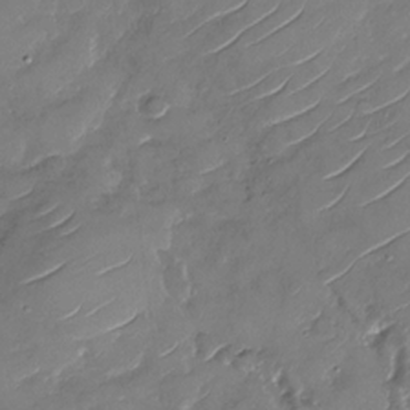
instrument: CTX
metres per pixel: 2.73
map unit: Nhu
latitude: -29.5021
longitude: -73.2915
